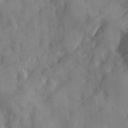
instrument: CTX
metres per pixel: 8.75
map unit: Ave
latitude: 19.1403
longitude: -131.8584
